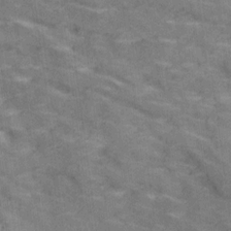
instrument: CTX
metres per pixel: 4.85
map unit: Ave
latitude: 19.0080
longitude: -135.5371
